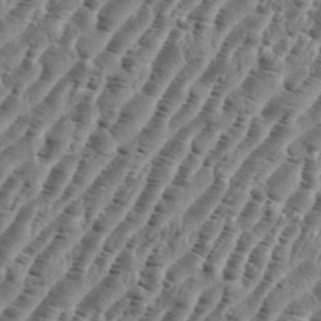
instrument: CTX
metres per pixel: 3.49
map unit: eHh
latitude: 36.0822
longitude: -135.7638
